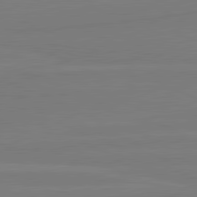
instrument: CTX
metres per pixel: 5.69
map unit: lApd
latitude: 81.7261
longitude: -179.0837
